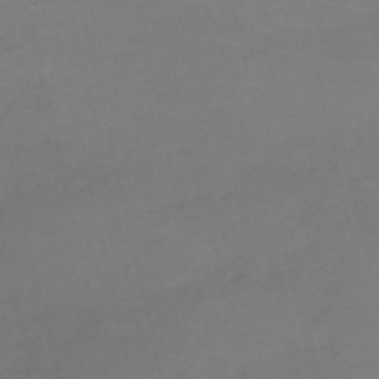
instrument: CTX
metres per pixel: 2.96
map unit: HNb
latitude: -55.6911
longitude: -42.6491
